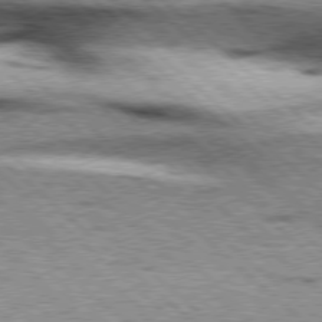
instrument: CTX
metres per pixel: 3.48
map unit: Hpe
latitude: 77.5371
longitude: -156.2522
